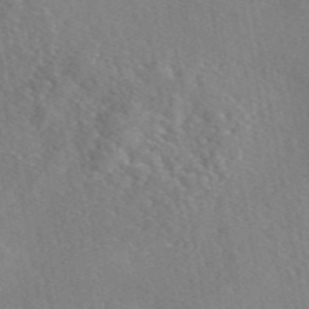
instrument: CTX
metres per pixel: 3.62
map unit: eAb
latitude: 46.2145
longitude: 112.1795
